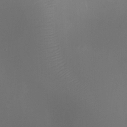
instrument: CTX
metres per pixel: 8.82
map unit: Nhu
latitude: -8.0472
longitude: -74.9325
